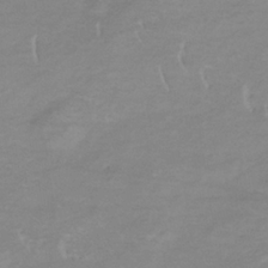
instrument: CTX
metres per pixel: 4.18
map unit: lHb
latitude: -34.1228
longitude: 70.1228
